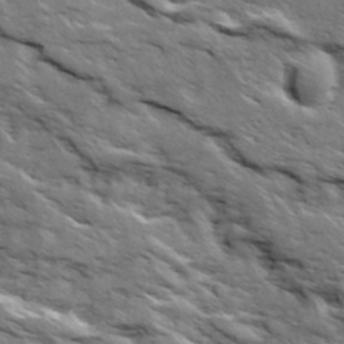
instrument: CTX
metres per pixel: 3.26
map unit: Ave
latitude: 19.4048
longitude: -134.9136
